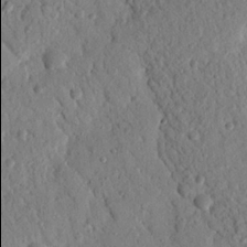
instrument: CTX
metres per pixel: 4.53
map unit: Nhu
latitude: 20.7813
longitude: -77.9906
